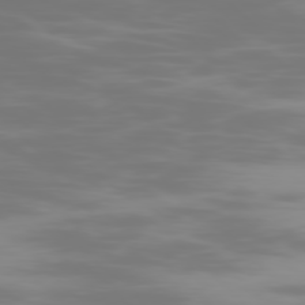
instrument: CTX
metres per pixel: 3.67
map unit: Ap
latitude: -79.0864
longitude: -70.1011
